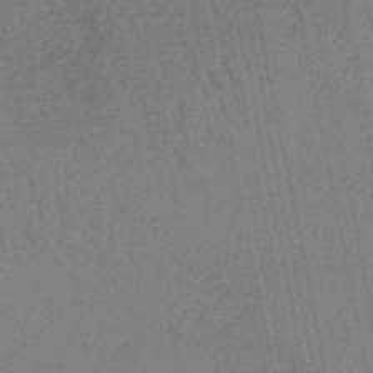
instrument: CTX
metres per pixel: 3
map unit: eHb
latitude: -48.6519
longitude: 86.7652
